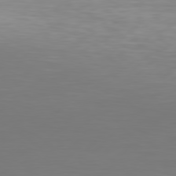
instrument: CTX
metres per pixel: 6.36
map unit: Hpe
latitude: 77.9339
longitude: -122.8002
